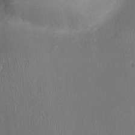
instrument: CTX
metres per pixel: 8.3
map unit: Ht
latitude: -1.2754
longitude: -15.9906
